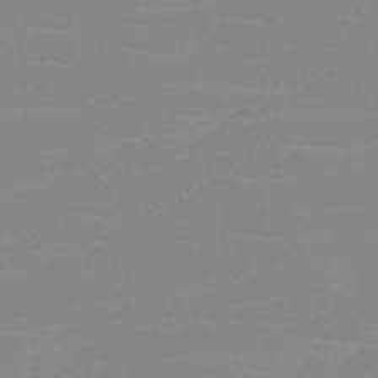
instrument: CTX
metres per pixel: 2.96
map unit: eHh
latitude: -5.9745
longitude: -85.1970
